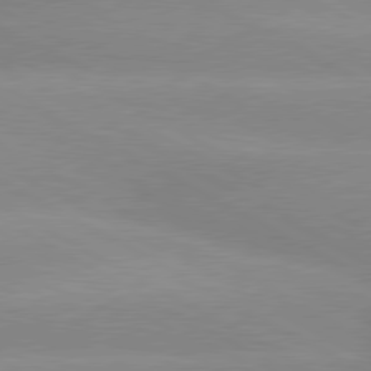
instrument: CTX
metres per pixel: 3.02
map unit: lApd
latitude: 80.1767
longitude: -147.8206
